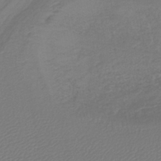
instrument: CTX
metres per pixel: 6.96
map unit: lHb
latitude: -42.3684
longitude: 65.7667
